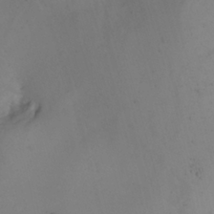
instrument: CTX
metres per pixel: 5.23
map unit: Nhu
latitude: -6.6140
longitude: -66.7624
